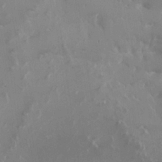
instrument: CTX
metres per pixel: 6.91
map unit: HNhu
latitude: 1.0269
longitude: -3.9717
